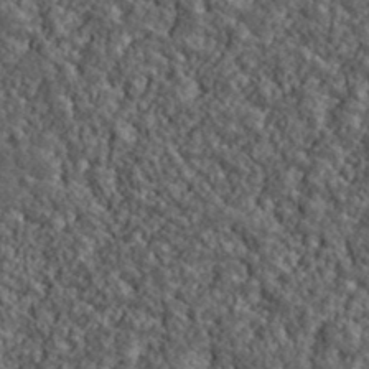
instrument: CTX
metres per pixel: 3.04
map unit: lHvf
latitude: 39.6316
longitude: -88.2901
